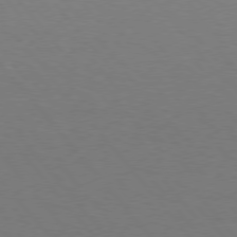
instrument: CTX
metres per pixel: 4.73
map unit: Hpe
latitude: 75.8772
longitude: -144.8569
